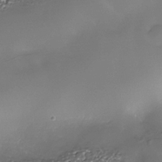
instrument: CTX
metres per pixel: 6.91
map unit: Nhe
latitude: -35.8233
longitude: -92.2333
